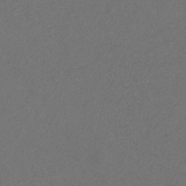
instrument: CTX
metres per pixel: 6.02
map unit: eHb
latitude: -32.1795
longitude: 69.6343
